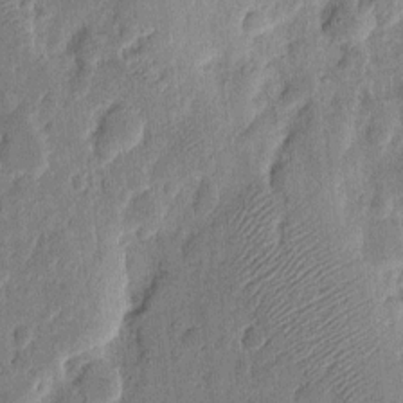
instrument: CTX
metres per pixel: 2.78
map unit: eHh
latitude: 6.8569
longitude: -71.1781
